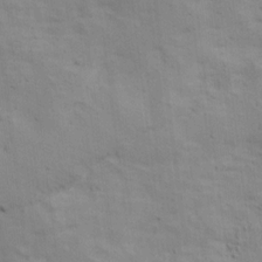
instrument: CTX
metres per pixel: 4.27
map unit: Ave
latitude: 16.0822
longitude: -138.5357
